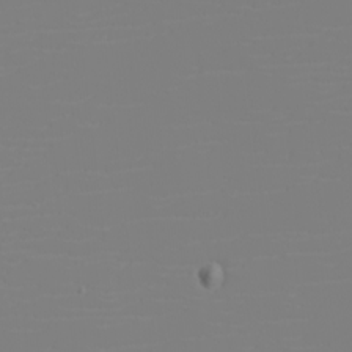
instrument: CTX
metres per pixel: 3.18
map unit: eHh
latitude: -6.1228
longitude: -84.3845
